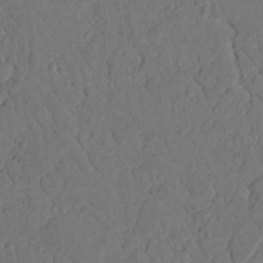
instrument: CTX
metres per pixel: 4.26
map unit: Nhu
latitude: 20.6680
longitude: -75.4049
